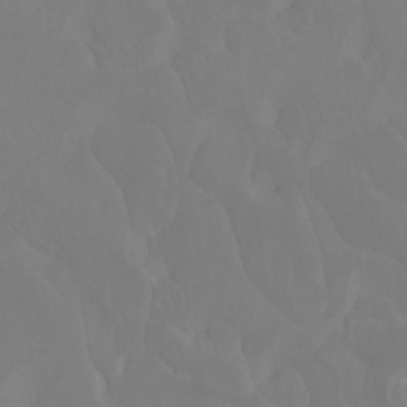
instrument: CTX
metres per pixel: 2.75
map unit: Htu
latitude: -13.0864
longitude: -70.7813
